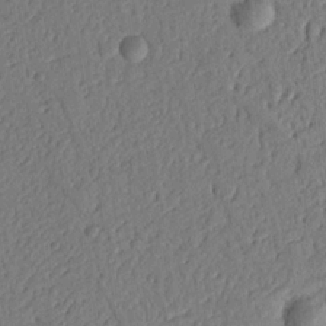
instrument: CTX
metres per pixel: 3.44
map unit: Nhu
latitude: 19.6316
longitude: -78.3279
